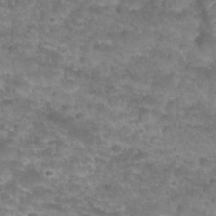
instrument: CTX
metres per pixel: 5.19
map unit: Nhu
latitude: 27.8017
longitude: -54.6868
